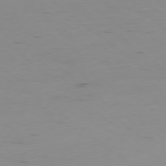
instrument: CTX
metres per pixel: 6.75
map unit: Hpe
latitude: -78.7085
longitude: 13.0675
